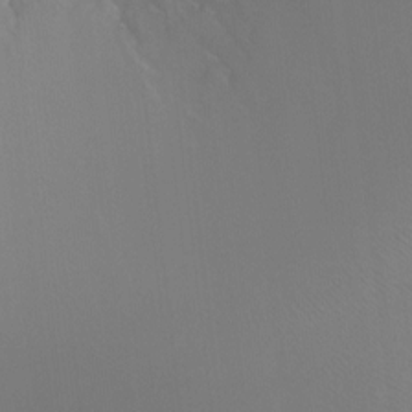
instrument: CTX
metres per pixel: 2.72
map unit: Ht
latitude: -12.8408
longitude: -44.8191
